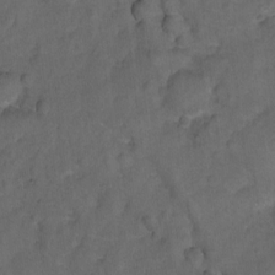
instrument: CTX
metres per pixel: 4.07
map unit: Hto
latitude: 4.6301
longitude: -31.6127
